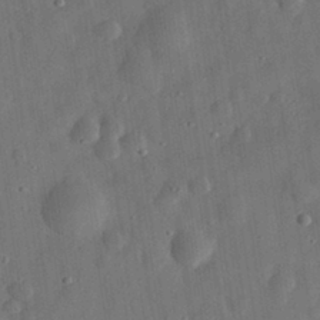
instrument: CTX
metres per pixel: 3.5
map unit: eHh
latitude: 31.1970
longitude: -74.9514
